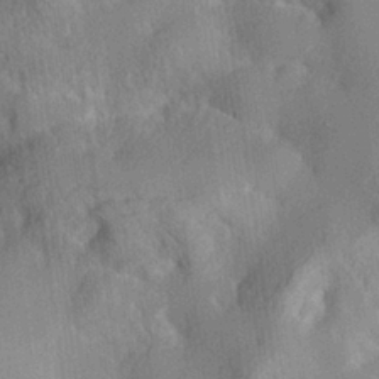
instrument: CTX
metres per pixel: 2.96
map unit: lHvf
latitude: 24.1577
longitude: 142.9919
